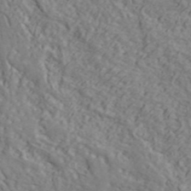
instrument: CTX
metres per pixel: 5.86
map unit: ANa
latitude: 44.3278
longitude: -85.1970
